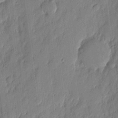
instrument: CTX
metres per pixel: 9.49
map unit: eHh
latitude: 4.4601
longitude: -76.6679
